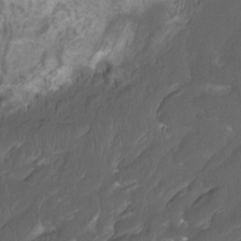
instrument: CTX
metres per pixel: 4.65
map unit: Htu
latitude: -11.6344
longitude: -73.8961
